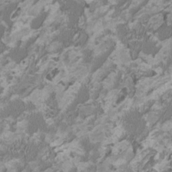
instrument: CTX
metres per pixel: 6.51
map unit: HNhu
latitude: 1.7638
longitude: -2.6679
